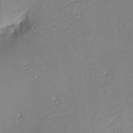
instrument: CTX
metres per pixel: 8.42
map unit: eHh
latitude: -2.5195
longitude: -81.7261
